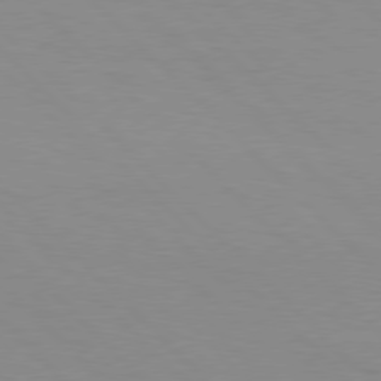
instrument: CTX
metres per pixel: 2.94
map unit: Hpe
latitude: 77.3481
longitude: -160.4790
